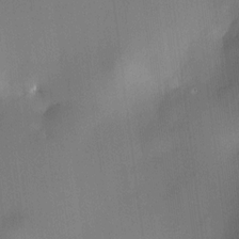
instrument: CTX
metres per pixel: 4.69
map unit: HNhu
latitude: 11.2726
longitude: 9.2565
